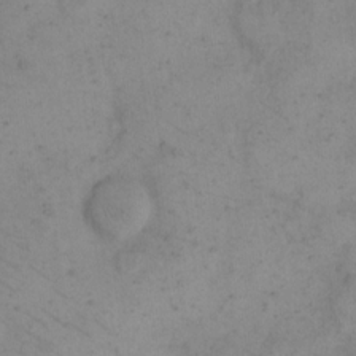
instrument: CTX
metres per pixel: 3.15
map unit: eHh
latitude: 14.9703
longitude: -67.4615
